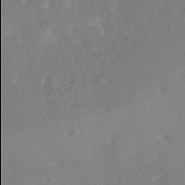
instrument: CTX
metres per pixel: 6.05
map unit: Nhe
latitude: -38.4062
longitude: -117.9906
